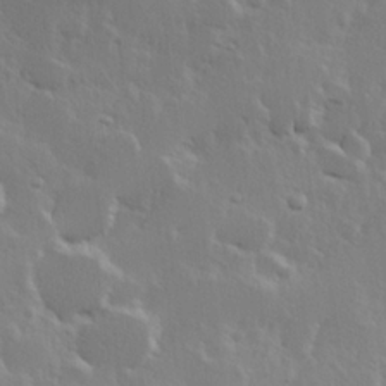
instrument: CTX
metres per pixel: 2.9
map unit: Hve
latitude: 23.5560
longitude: 145.6911
